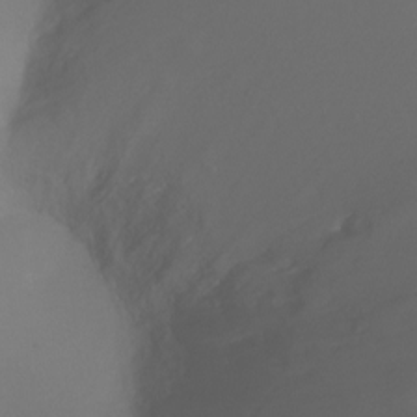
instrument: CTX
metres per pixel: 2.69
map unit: Ht
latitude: -18.0661
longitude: -43.7072
